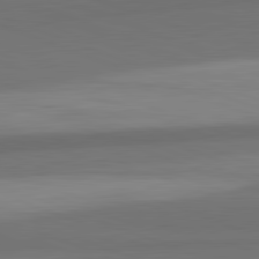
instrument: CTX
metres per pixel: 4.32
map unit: lApd
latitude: 82.2333
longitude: 176.1039
